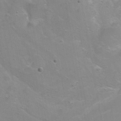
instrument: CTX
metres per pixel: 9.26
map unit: Ht
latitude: 0.5168
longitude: -45.8961
